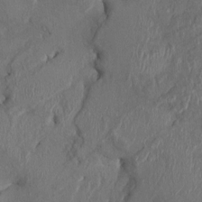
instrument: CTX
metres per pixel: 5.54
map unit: HNhu
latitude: 3.4993
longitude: -6.3278
